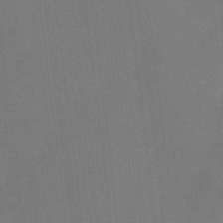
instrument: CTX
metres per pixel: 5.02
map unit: Ht
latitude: -2.6896
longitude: -20.1956
